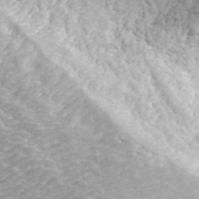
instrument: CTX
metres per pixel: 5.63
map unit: ANa
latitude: 44.3656
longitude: 45.8800
